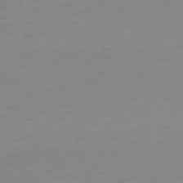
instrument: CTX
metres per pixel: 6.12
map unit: Ap
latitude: -78.6896
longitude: -65.8961
